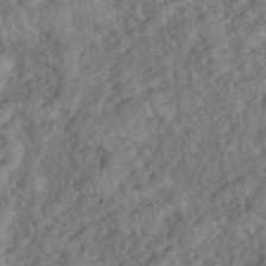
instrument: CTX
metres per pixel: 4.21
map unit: eHh
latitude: 39.1592
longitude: -55.9717
